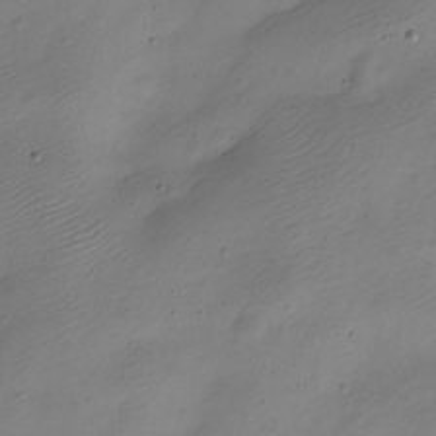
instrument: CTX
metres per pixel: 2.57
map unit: Nve
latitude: -22.6519
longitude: 106.1795
